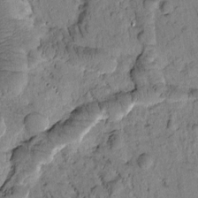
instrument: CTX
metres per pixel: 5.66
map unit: Htu
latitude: -1.6344
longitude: 172.2550
